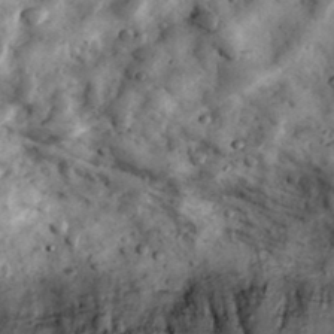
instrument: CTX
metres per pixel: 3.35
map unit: eHh
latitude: 34.7057
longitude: -68.7813
